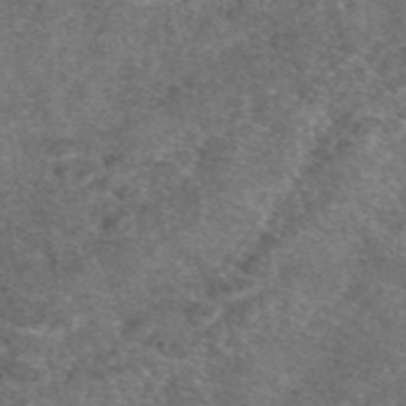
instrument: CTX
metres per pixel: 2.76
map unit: eAb
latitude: 47.7450
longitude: 108.6707
